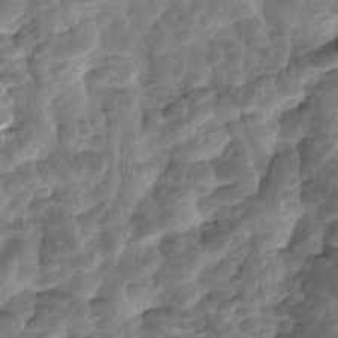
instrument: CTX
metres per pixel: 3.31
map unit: HNhu
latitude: -1.3699
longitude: 14.3873
